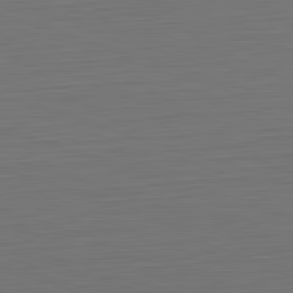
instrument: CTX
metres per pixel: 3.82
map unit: Hpe
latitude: -82.6140
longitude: 11.7478
